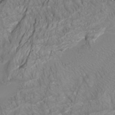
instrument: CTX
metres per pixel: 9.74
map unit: Htu
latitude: -6.1228
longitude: -71.2348
